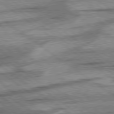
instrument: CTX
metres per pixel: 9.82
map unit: lApd
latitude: 78.5735
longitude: -53.2537
